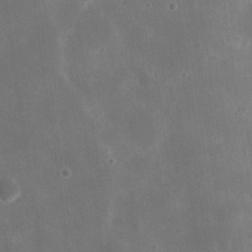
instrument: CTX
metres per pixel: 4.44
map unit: eHh
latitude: 20.4412
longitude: -67.5371
